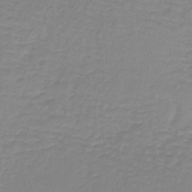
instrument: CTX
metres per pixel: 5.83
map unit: lHb
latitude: -41.8044
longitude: 63.4832
